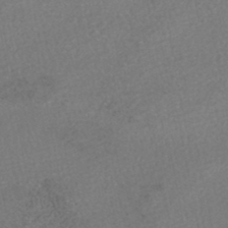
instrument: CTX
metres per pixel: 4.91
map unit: HNhu
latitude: -47.7477
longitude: 98.2172
